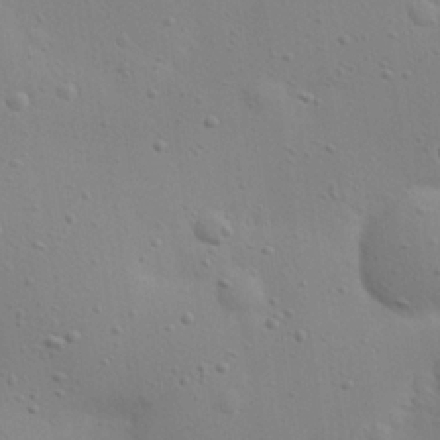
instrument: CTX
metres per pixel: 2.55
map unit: eHh
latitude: 24.9891
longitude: -69.9528
